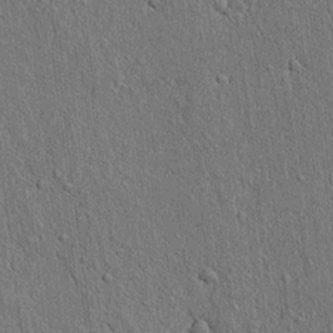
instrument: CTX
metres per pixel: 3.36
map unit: lAvf
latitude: 7.2537
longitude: 167.1242
